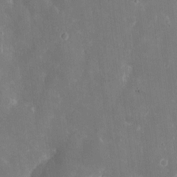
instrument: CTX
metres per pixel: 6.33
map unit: eHh
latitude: 8.8569
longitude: -70.9136
